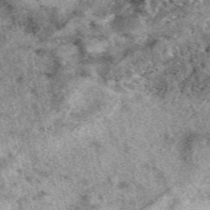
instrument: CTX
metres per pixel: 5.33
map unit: eAb
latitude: 39.6505
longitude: 109.8800
